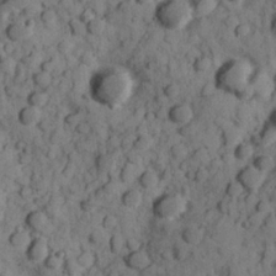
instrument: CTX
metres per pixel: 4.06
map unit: Hve
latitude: 24.8569
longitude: 147.5399
